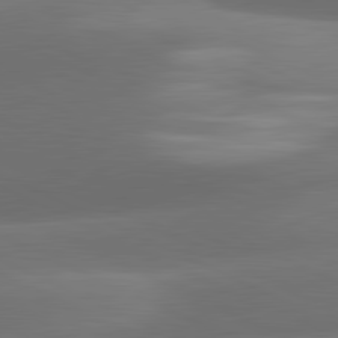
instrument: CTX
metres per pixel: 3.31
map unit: lApd
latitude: 81.4048
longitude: 134.0283
